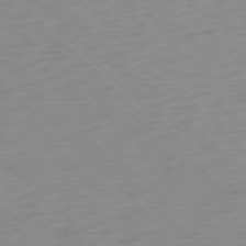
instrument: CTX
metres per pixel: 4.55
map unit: Ap
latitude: -77.1431
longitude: -77.7827
